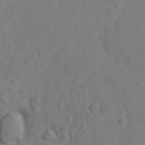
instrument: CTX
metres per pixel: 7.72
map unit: Nhu
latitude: 10.1767
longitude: -27.5371
